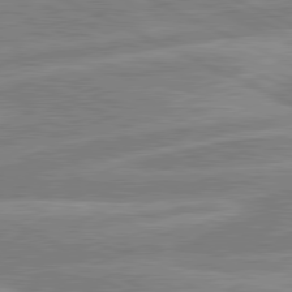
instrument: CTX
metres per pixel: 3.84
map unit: lApd
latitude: 80.8002
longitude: -170.3089
